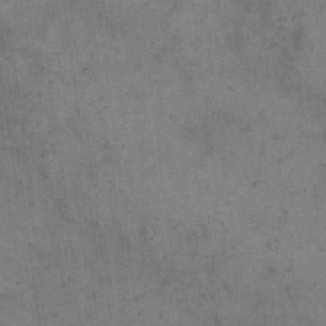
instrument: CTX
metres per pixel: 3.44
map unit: eHh
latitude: 10.7246
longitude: -63.3104
